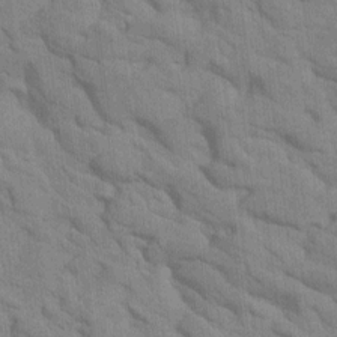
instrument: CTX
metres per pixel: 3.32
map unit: Htu
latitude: 1.9339
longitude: 143.4265
